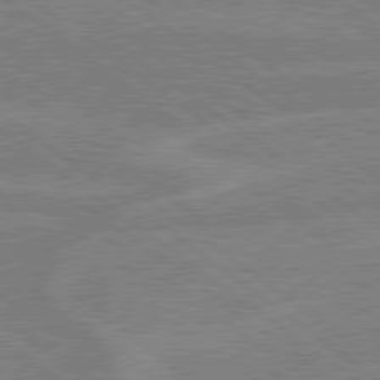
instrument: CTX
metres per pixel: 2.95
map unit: lApd
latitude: 79.1403
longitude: -160.8002
